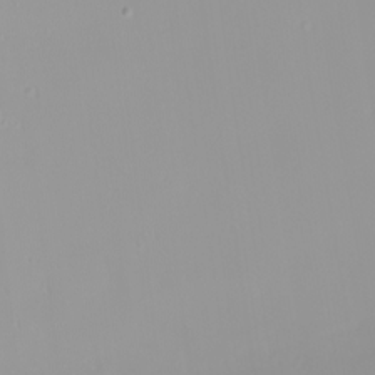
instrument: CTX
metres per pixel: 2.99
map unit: Nhu
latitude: -0.0094
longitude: -77.3103
